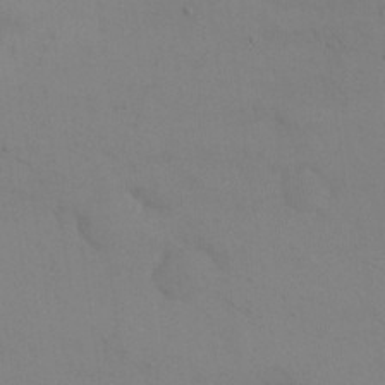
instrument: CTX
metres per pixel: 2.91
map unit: eHh
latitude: 18.2522
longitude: -67.0836
